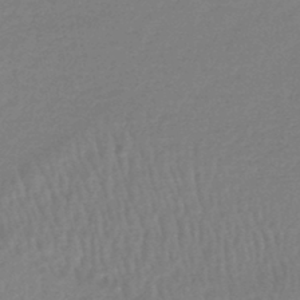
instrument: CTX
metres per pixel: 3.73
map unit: lHb
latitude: -44.4629
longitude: 74.5763
